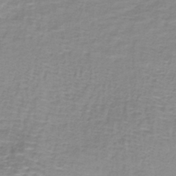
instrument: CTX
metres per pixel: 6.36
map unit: lHb
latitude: -40.3117
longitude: 58.1983
